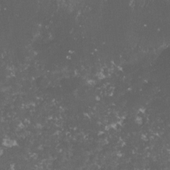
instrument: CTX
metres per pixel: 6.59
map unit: lHvf
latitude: -15.1054
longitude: -99.3859
